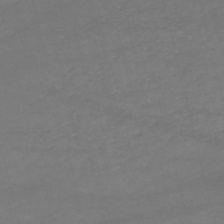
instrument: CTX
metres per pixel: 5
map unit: HNb
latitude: -52.9163
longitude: -37.7072
